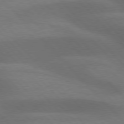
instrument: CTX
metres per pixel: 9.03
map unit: lApd
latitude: 76.6868
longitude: -59.4049
